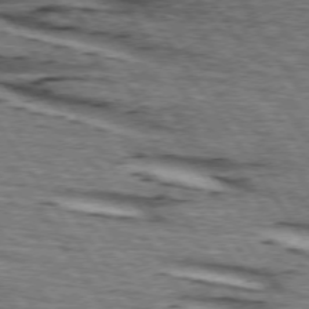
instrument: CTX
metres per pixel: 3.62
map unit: lApd
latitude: 73.9528
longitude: -73.0081
